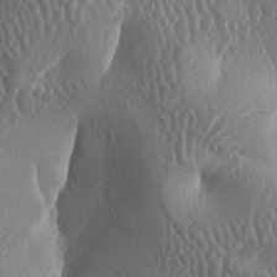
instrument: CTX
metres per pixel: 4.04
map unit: lAa
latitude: -6.5196
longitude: -128.7624
